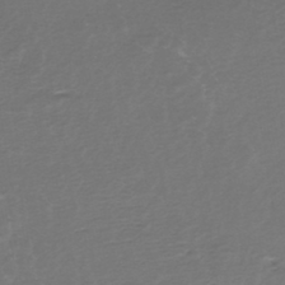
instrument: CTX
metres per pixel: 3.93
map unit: HNhu
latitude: -43.7477
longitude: 100.9541
